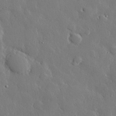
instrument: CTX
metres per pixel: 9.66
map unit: eHh
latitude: 29.8394
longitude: -80.5735
